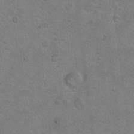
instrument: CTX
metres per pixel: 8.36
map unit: Nhu
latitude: 9.6316
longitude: -23.4615
